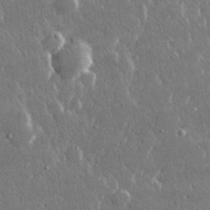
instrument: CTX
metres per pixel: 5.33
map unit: lHvf
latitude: 30.5357
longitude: -92.4601
